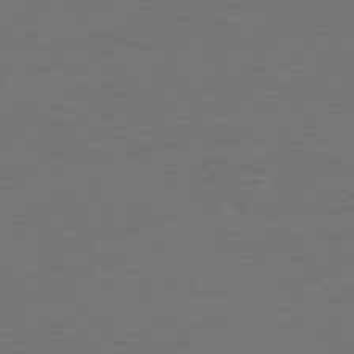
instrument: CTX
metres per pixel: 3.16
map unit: Ap
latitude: -77.4832
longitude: -83.3103
